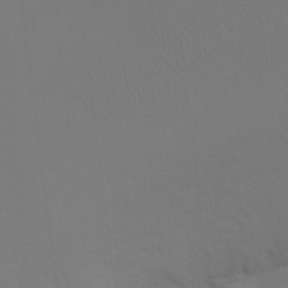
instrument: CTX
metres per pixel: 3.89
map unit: Ht
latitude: -6.8786
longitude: -34.8002
